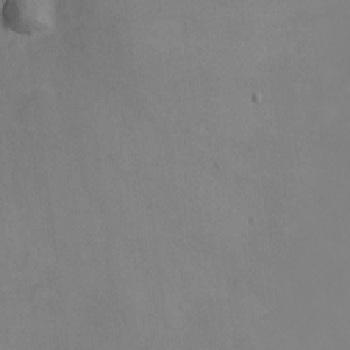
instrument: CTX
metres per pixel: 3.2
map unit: eHh
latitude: -5.7477
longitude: -80.2711
